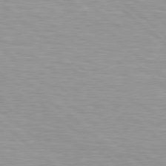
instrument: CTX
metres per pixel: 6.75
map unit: Hpe
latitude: 78.7058
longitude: -140.1388
